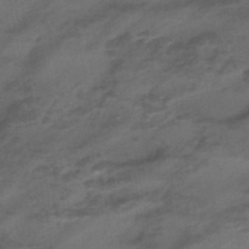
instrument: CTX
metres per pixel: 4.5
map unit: eHb
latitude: -43.5399
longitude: 85.5966
